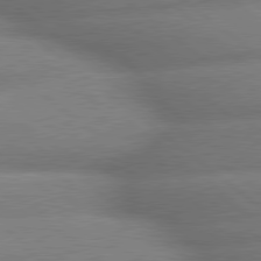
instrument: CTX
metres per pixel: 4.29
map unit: lApd
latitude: 79.6694
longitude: -166.6112
